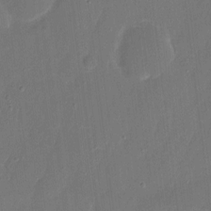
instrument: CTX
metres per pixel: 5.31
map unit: eHh
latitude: 6.4412
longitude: -68.5735
